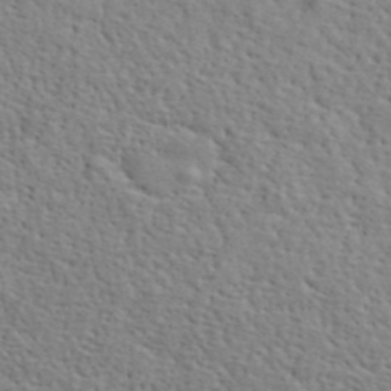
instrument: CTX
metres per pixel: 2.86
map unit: lHvf
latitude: 40.6868
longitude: -85.8206
